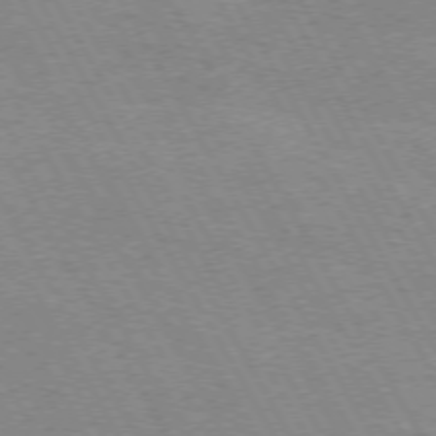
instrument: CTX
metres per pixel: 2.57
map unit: Hpe
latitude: 72.3279
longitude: -128.6679
